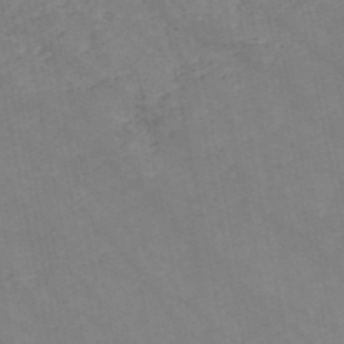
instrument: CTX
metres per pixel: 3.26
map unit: HNb
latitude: -48.4251
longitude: 57.4454
